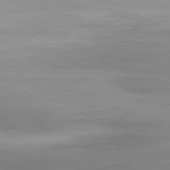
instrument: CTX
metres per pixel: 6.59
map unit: Ap
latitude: -81.3510
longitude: -95.1592
